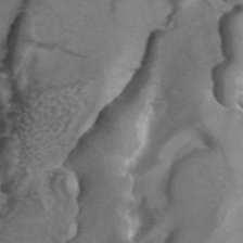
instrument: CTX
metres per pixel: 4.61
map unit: ANa
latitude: 43.9906
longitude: 25.4643
